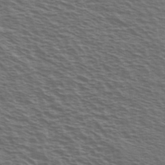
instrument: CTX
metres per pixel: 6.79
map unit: Ave
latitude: 38.4601
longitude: -109.4426
